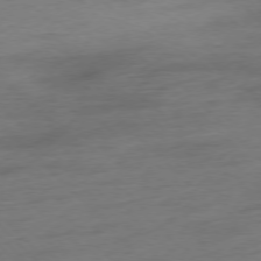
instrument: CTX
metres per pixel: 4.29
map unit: Hpe
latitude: -77.1431
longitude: -13.7261
